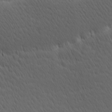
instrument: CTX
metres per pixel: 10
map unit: Hve
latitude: 12.2523
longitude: -90.2900
